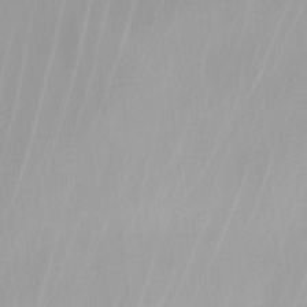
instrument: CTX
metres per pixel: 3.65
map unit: Nhu
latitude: -4.6140
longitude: -92.8758
